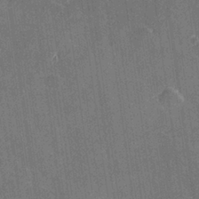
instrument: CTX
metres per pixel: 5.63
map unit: Hve
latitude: 27.9528
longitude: 144.2740
